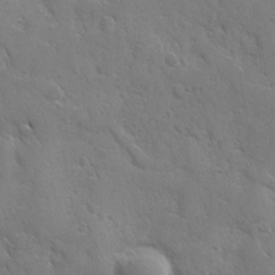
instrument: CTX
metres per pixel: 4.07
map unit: Ave
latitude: 10.4790
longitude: -103.3481
